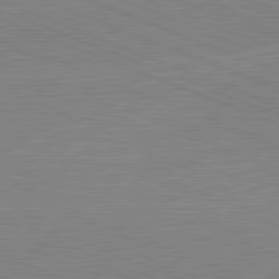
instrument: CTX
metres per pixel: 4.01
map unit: lApd
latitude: 81.7072
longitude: -158.1956
